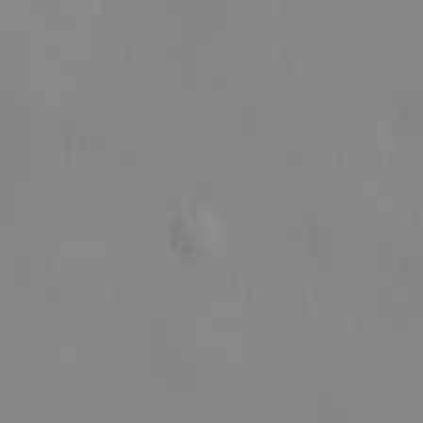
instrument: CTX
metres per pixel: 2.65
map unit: HNhu
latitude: 7.4048
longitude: 12.5385
